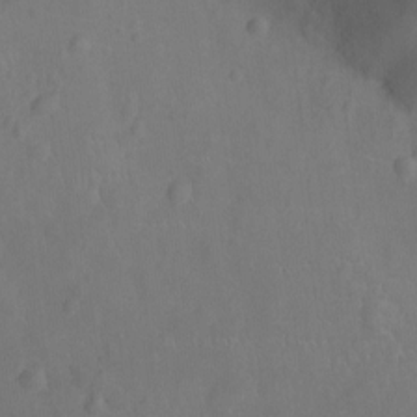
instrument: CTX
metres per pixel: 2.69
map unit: Ht
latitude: -9.8233
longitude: -21.7072
